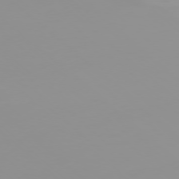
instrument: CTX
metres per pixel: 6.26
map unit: Ap
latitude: -77.7667
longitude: -62.7247
